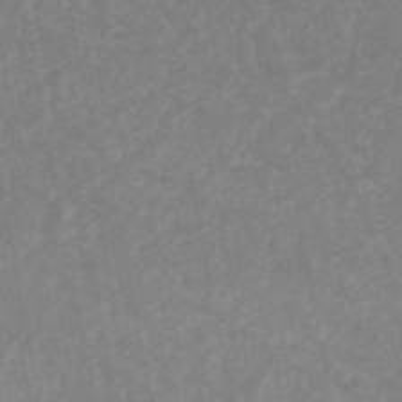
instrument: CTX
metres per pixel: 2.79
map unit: ANa
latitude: 46.2712
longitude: 25.9178
